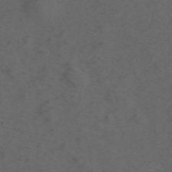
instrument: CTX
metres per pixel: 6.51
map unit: ANa
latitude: 44.1578
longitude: 27.2187
